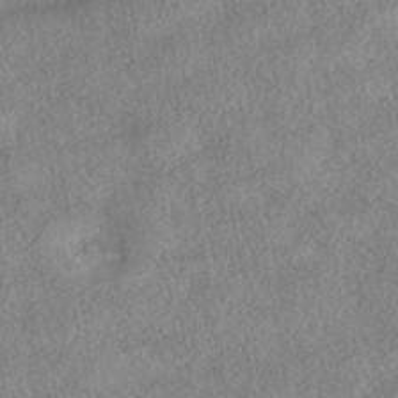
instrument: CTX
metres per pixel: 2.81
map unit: HNhu
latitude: -40.2928
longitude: 96.5952
